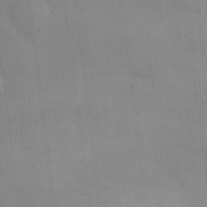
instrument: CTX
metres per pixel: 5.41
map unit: eHh
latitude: 0.1577
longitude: 17.5777
